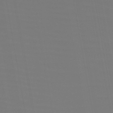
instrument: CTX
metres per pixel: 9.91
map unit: HNb
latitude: -46.6518
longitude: -48.0255
